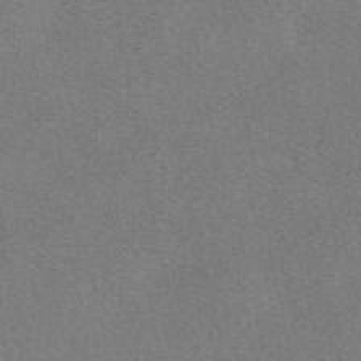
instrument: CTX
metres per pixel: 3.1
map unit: eAb
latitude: 48.8947
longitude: 108.6329
